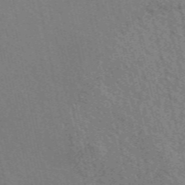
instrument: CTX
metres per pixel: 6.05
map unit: eAb
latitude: 51.1592
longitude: 113.4455
